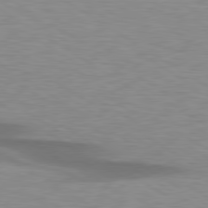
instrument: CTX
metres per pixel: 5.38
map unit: lApd
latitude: 79.4238
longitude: -87.9717
